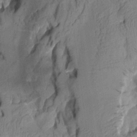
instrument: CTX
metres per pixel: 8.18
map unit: Aa
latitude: 7.4993
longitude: -128.1578
